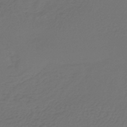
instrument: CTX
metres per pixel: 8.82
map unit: lHb
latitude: -39.8423
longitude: 63.1809
